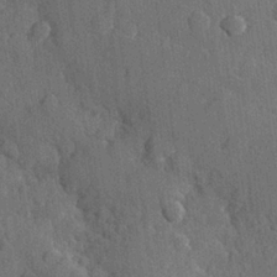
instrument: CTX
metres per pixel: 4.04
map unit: Hve
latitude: 24.4601
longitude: 149.4833
